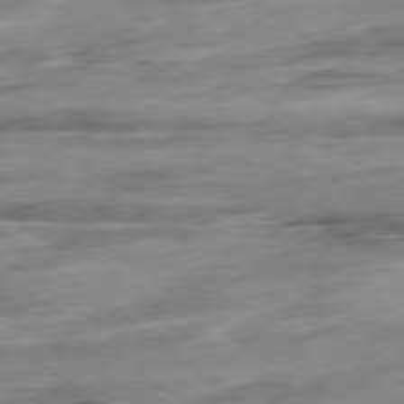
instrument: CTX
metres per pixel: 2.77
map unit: Hpe
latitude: -78.8786
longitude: -17.8205
